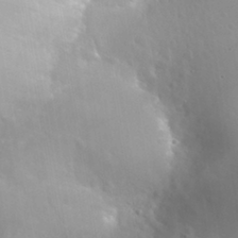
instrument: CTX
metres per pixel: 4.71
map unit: Nhu
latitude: 26.9892
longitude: -56.1388
